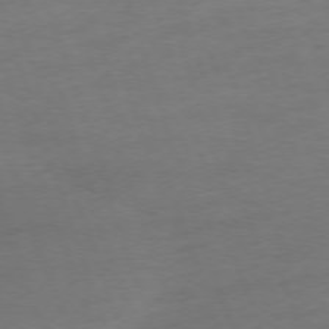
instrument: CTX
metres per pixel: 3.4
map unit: Ap
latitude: -76.3684
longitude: -72.7625
